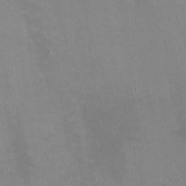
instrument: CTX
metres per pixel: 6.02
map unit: HNhu
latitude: -1.0865
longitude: -3.4615
